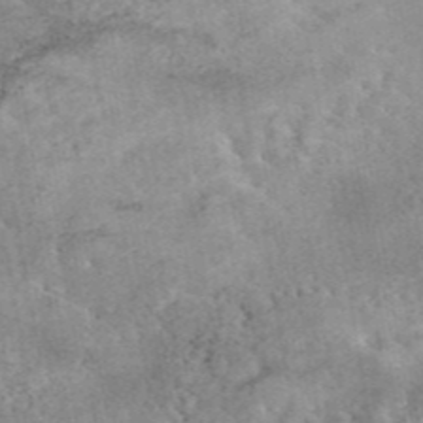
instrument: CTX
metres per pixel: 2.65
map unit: eAb
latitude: 45.1214
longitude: 124.5763
